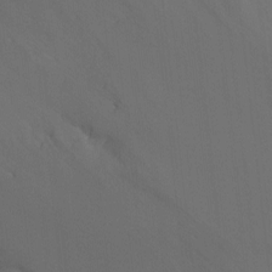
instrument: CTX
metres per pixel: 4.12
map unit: Ht
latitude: -9.4454
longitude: -24.2900
